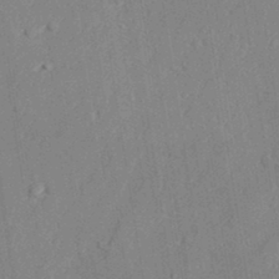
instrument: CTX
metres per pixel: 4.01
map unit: lAvf
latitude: 27.1214
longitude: -109.2537
